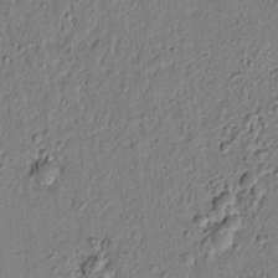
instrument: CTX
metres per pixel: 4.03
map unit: lAvf
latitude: 5.9150
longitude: 165.5210
